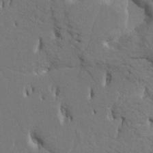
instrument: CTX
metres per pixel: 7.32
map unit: HNhu
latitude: 4.3845
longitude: -7.9906
